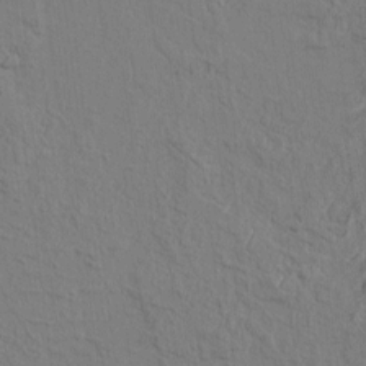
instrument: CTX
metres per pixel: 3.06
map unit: Aa
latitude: 9.1592
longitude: -131.3104
